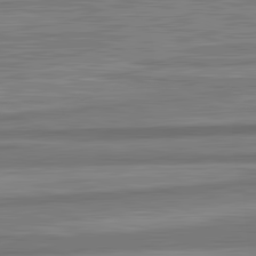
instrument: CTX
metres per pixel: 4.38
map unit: lApd
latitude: 82.7435
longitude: 179.6533
